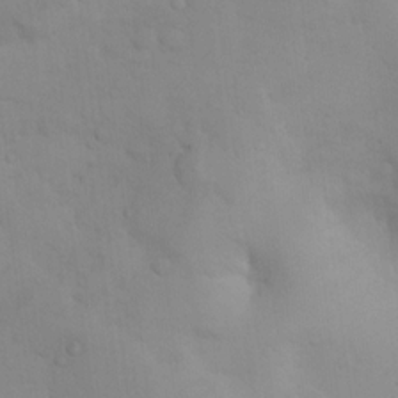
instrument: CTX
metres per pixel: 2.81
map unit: Nhu
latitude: 13.0459
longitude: -27.8206
